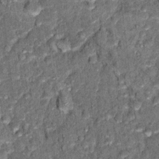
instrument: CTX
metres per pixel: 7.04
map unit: Hto
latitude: 15.2726
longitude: -34.4601
